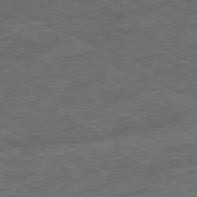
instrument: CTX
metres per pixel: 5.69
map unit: Ap
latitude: -81.2754
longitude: -83.6316
